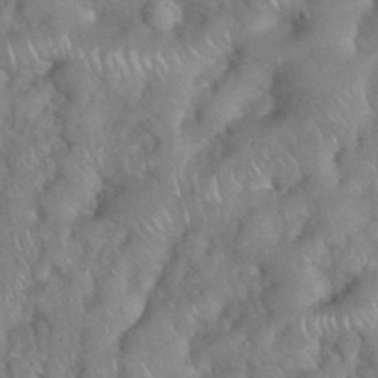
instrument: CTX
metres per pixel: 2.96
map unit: eHh
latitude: 38.4979
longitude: -58.1389
